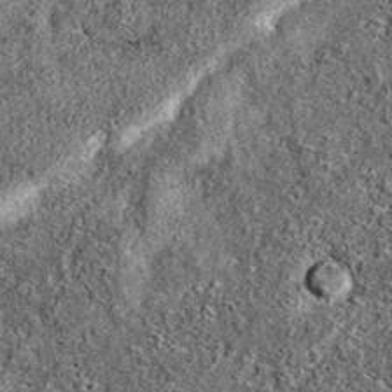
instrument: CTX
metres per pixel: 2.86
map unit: eAb
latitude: 36.9702
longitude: 106.5574
